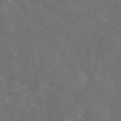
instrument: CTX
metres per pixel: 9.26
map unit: eAb
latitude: 46.4034
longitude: 126.3684
